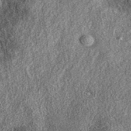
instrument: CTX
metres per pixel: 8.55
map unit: eAb
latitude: 38.4601
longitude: 109.1053
